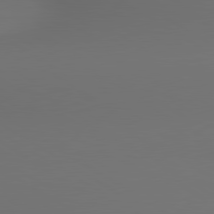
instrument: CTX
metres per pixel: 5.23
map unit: lApd
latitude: 80.3845
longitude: 155.7100
